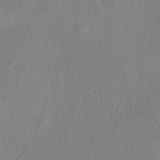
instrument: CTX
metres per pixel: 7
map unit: HNhu
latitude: -39.3132
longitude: 101.7099
